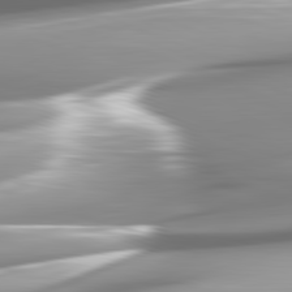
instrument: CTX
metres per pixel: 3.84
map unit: lApd
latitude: 82.3656
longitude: -147.3860
